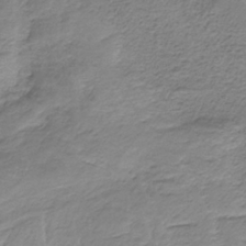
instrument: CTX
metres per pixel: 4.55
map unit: HNb
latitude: -35.4832
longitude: 58.2739
